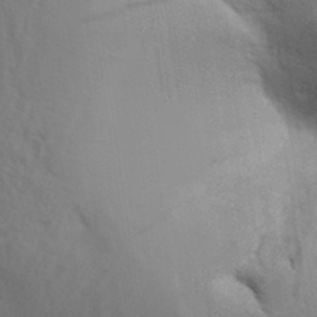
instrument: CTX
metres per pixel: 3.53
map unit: Aa
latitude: 31.5371
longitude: -140.4034
